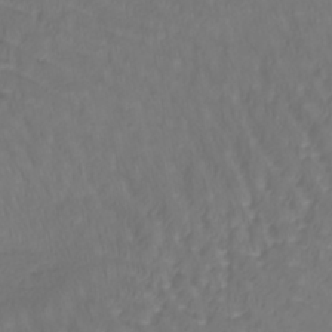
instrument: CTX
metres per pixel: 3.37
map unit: lHb
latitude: -42.7274
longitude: 66.0094
